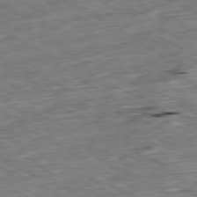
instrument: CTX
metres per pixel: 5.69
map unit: Ap
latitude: -80.6519
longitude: -91.4615
